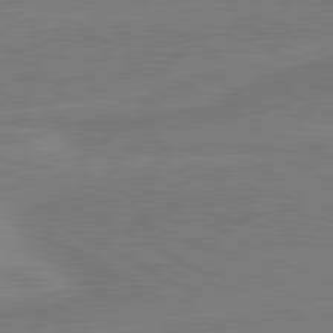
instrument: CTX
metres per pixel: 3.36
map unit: lApd
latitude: 80.9514
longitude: 168.4251
